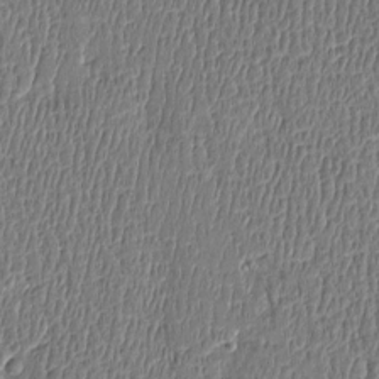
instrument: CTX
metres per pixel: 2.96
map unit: Htu
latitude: -5.1620
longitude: 175.8800
